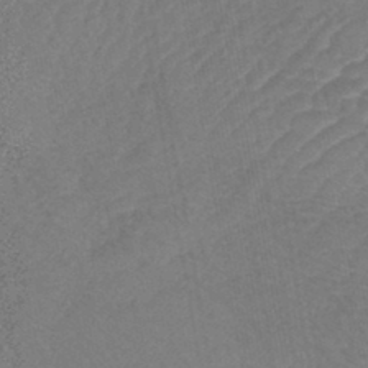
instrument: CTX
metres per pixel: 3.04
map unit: lHb
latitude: -43.7666
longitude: 80.6330
